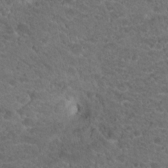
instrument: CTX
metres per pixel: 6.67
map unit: Hto
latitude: 19.5371
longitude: -34.1766
